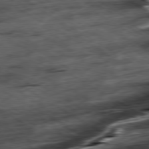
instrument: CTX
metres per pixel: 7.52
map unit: Hpe
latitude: -79.3509
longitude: -20.0822
